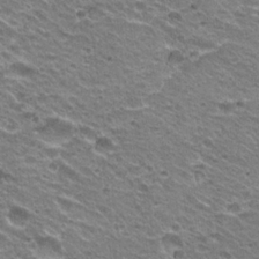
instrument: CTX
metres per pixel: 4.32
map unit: Hto
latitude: 20.8002
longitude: -32.8947
